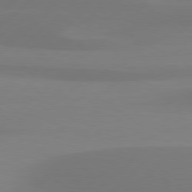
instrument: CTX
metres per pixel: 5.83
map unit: Hpe
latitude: 78.0822
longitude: -131.0459
